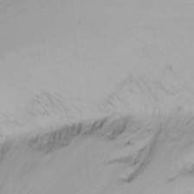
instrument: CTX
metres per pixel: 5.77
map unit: Nhu
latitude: -4.5762
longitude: -84.0822
